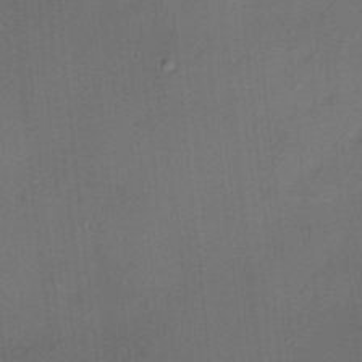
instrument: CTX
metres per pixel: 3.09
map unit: HNhu
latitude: 13.0459
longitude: 10.7274
